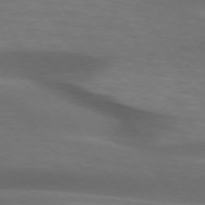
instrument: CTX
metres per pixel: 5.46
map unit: lApd
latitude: 73.8962
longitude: -52.3279
